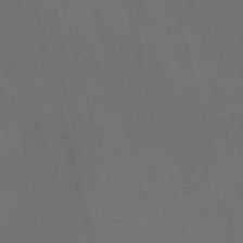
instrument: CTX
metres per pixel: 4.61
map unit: Nve
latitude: -58.1227
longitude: 65.4455
